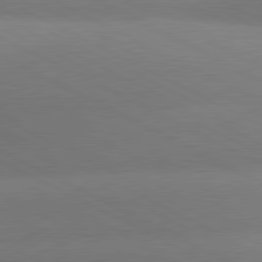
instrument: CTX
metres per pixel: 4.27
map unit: lApd
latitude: 80.8380
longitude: 128.7274
